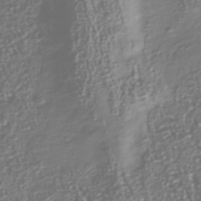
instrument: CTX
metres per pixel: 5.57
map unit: Nhu
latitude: -40.5196
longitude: -82.9891
